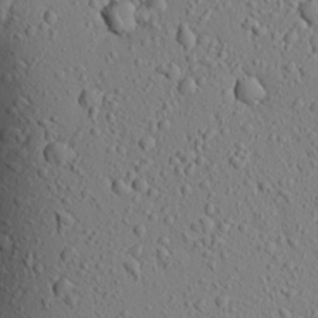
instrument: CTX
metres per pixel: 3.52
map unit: Aa
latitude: 18.5734
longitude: -147.8773
